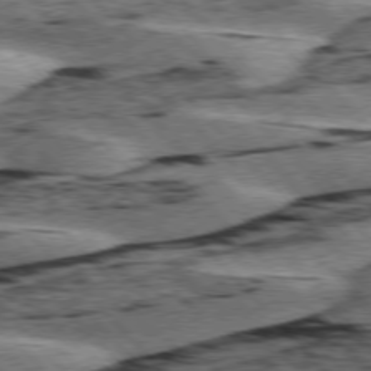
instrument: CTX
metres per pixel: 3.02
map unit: lApd
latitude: 76.2711
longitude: -78.0444
